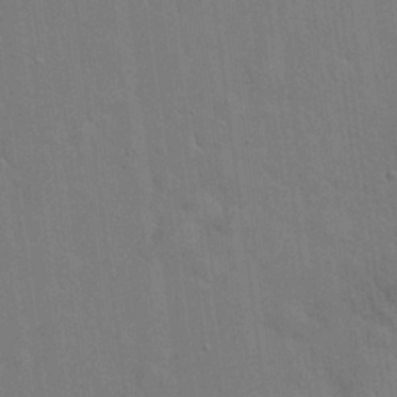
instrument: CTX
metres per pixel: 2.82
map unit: Hto
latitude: 20.6491
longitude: -54.2144
